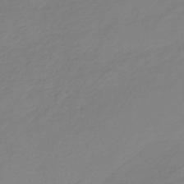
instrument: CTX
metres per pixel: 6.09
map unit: HNb
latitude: -35.9745
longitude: 51.0297
